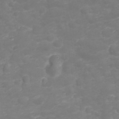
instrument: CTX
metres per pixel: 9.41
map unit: Nhu
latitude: 23.5182
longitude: -60.6112
